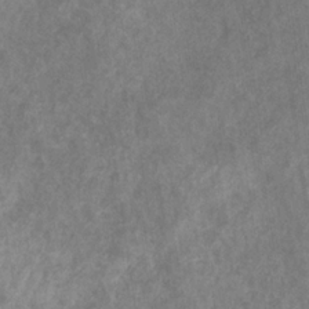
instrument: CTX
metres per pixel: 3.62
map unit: eHb
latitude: -31.4643
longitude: 71.5588
